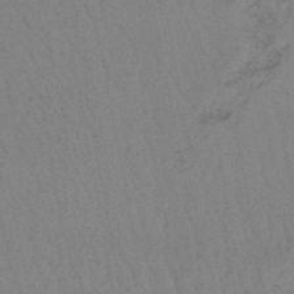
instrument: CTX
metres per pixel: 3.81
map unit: eHb
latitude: -46.4440
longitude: 80.6897
